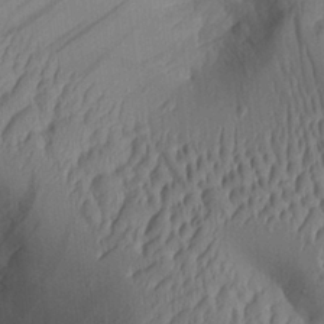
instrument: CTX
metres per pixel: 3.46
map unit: Aa
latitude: 26.2145
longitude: -136.2523
